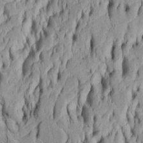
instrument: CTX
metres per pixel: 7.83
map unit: Htu
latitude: -5.7477
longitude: 151.5210
